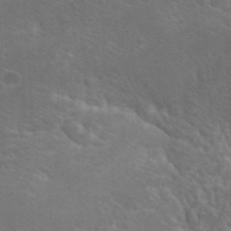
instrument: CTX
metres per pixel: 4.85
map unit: Hto
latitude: 23.0647
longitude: -36.3845
